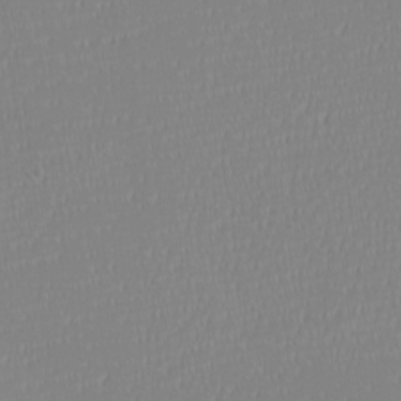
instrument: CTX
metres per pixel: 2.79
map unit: eHh
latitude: -6.5007
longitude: -82.6679
